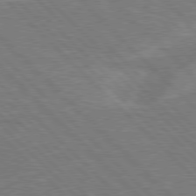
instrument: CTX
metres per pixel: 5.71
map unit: Hpe
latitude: 77.5938
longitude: -151.3481
